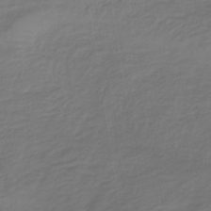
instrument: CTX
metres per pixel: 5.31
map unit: lHb
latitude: -37.4454
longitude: 70.9920
